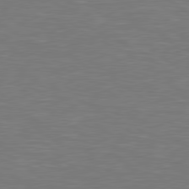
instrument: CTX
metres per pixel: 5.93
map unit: Hpe
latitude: 79.3671
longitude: -126.0633
